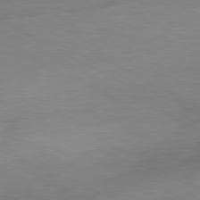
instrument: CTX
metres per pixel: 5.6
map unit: Hpe
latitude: -80.8219
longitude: 18.5763
